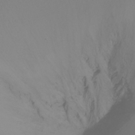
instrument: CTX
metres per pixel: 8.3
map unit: Ht
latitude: -16.5385
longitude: -46.3657
